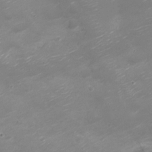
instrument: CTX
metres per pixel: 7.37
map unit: Nve
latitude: -20.6518
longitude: 104.3873
